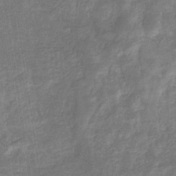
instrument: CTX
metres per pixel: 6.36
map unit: eHb
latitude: -33.5022
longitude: 74.5385
